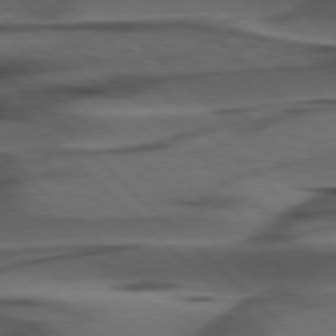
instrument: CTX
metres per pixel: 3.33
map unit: Hpe
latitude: 77.3859
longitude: -155.4993
